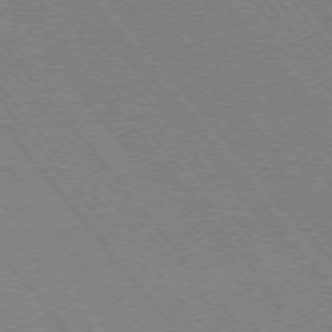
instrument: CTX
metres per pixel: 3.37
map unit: Ap
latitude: -75.9178
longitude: -95.4427
